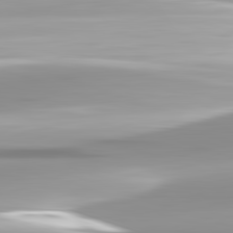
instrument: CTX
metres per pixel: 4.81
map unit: lApd
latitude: 82.8380
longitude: -139.5749
